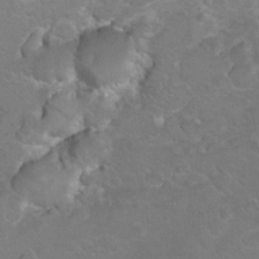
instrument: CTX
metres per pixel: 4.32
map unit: Hto
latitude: 8.4979
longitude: -30.8758
